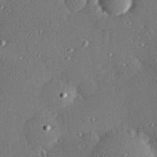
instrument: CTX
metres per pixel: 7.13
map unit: Hve
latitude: 28.1200
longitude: -91.5371
